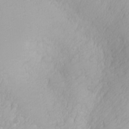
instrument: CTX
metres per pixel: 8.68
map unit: Nhu
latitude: -0.0283
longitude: -76.7624
